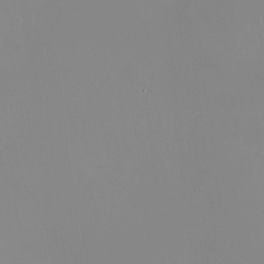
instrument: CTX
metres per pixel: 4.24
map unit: HNhu
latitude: 9.8017
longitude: 11.7100
